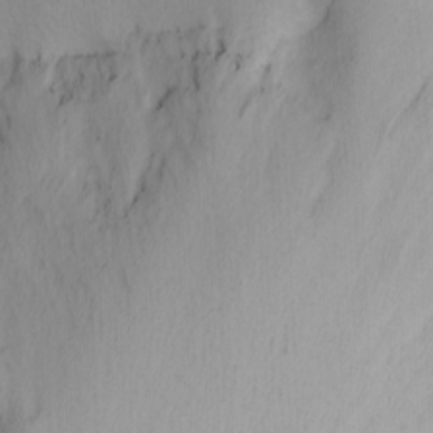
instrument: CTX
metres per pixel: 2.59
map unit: Nhu
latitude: 0.2522
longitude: -79.7072
